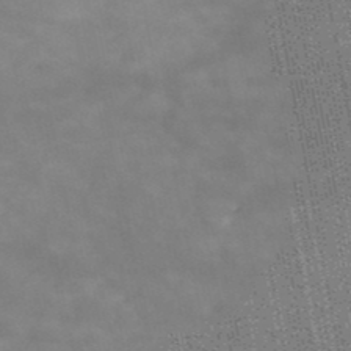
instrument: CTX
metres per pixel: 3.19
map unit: HNb
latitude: -49.2565
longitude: -38.6112
